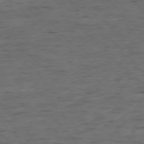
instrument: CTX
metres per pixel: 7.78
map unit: Ap
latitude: -76.5763
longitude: -91.7828
